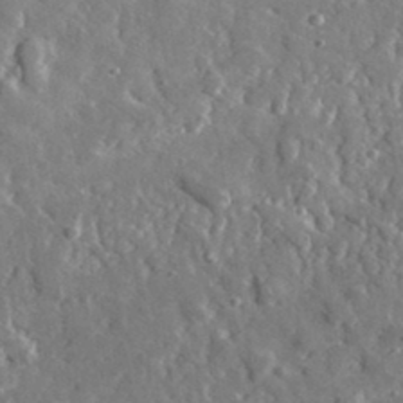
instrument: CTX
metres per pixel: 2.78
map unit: lHvf
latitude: 34.9891
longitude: -88.2334
